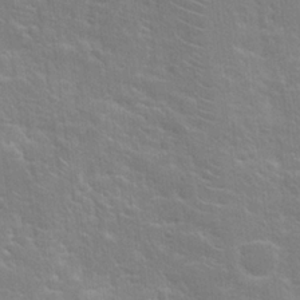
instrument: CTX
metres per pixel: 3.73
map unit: Hto
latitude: 20.5357
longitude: -39.9528
